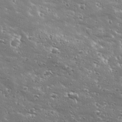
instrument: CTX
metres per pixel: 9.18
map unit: Ave
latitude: 19.1214
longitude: -137.0081
